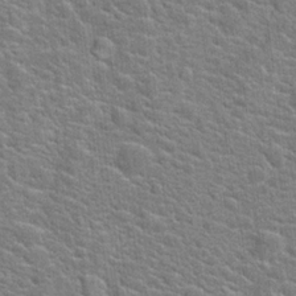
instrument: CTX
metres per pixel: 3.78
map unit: Hto
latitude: 20.1011
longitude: -44.2900
